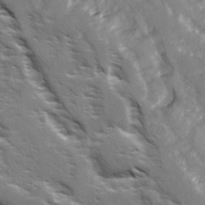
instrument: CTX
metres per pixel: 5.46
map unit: Ave
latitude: 15.1026
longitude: -131.3293
